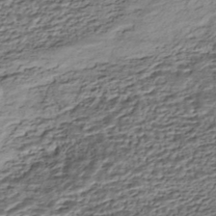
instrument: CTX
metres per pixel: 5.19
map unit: HNhu
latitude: -43.5021
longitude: 106.1039
